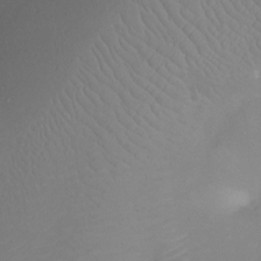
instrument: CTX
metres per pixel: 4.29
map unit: Ht
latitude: -5.2754
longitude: -26.4412
